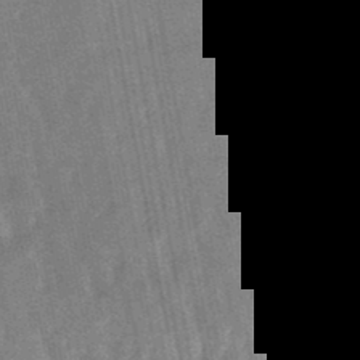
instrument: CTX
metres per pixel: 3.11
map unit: lHb
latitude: -48.4629
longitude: 71.6722
